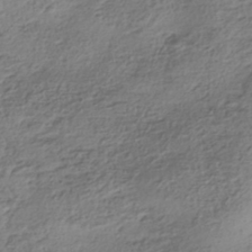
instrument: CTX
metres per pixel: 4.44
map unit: HNhu
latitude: -41.5966
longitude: 100.3495
